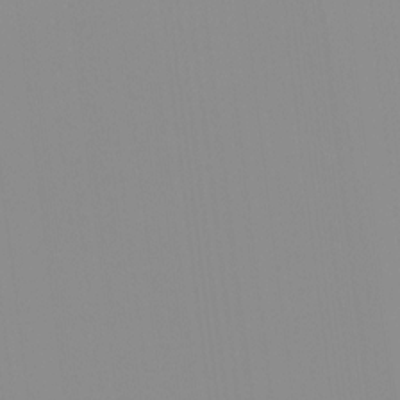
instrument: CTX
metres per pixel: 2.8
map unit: HNhu
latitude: -1.3510
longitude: -6.2522
